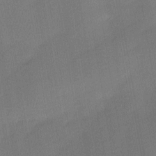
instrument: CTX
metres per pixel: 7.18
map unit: Ave
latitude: -0.2929
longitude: -114.0822
